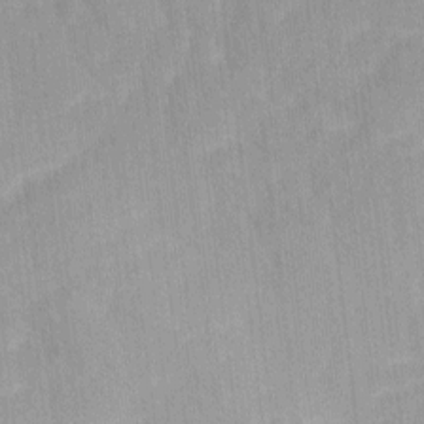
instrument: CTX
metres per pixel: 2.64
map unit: Ave
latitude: 12.3278
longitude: -106.3656
